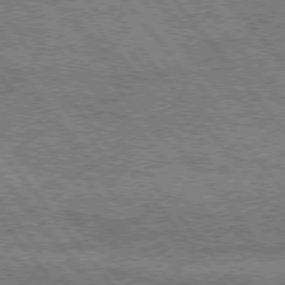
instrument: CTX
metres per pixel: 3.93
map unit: Hpe
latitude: 74.8758
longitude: -150.2144
